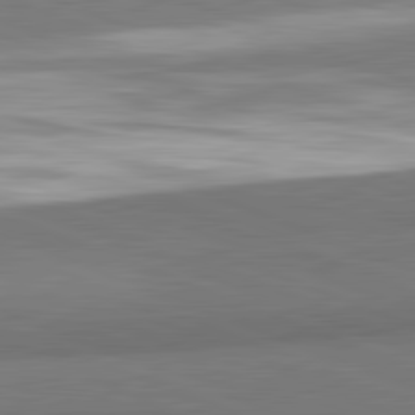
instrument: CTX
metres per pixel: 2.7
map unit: lApd
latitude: 82.2711
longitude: 160.1984
